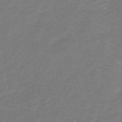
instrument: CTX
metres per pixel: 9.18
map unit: lHb
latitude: -38.5763
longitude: 72.2739
